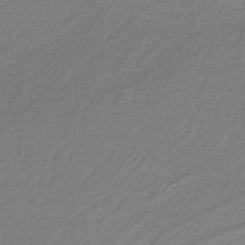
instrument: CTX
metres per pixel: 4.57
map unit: HNb
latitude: -38.1606
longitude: 54.4062
